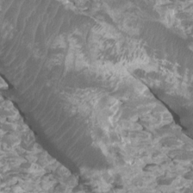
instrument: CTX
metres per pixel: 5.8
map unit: Htu
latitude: 2.4034
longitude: -20.4790
